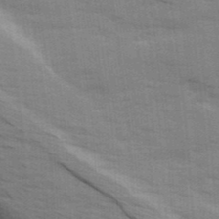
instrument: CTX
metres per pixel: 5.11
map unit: Ave
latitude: 13.0837
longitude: -102.1389
